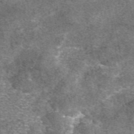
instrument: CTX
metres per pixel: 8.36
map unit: eAb
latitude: 47.5749
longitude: 106.6897
